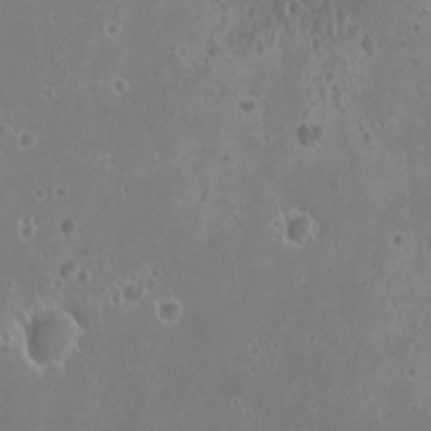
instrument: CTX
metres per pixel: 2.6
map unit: HNhu
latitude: -1.1620
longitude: 1.4644
